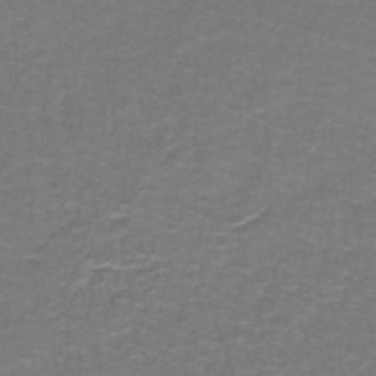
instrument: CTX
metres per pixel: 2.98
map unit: lHb
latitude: -42.6707
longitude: 55.8234
